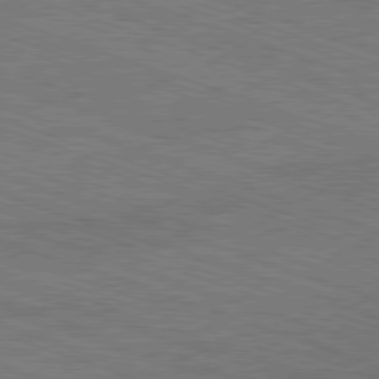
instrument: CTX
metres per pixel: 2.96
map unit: Ap
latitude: -81.5399
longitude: -72.9514
